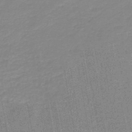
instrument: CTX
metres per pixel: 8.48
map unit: HNb
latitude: -44.8597
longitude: 53.6532
